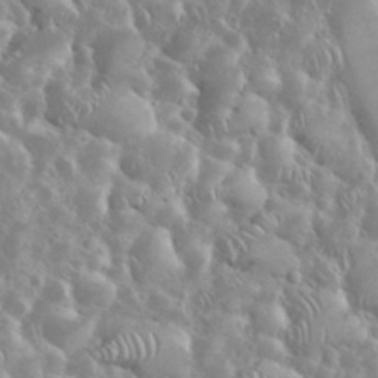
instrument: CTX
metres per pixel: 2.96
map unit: eHh
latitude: 35.5938
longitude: -61.5182
